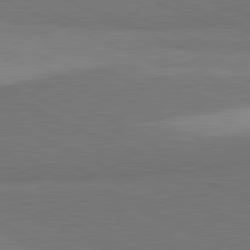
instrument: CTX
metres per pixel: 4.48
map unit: lApd
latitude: 81.7072
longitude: 156.0094
